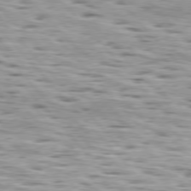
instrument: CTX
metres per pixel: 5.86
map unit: lApd
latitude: 76.8758
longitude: -58.4790
